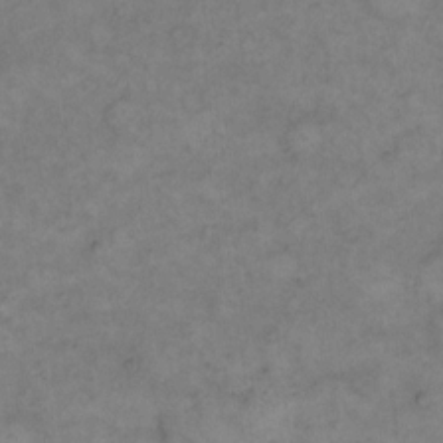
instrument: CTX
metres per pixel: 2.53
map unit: eHh
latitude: 14.6680
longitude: -65.9528
